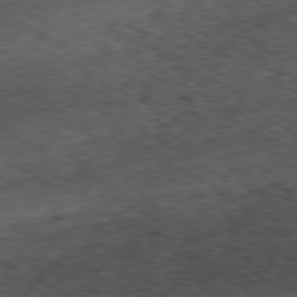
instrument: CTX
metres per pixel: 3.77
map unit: Ap
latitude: -80.3307
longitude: -73.3671
